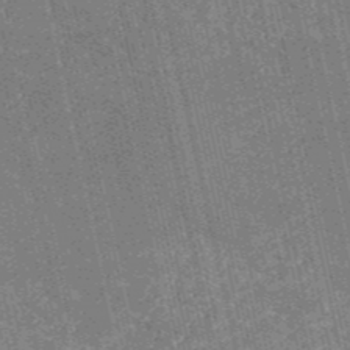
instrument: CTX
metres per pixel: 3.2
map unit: HNb
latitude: -52.9730
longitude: -38.1011
